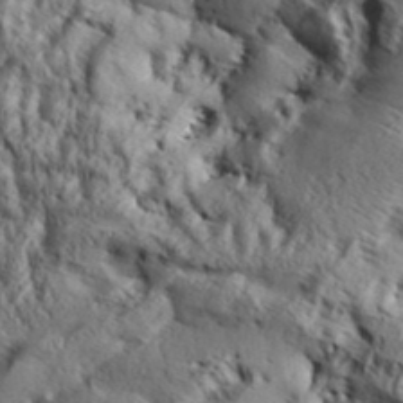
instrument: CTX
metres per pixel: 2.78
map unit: Aa
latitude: 33.2726
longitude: -136.7435
